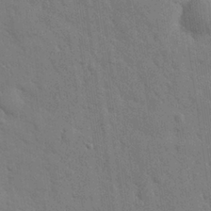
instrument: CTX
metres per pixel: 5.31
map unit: eHh
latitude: 28.7435
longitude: -75.1025
